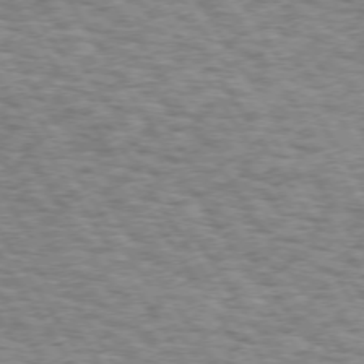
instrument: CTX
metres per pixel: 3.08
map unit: Hpe
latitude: 73.1781
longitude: -130.6680
